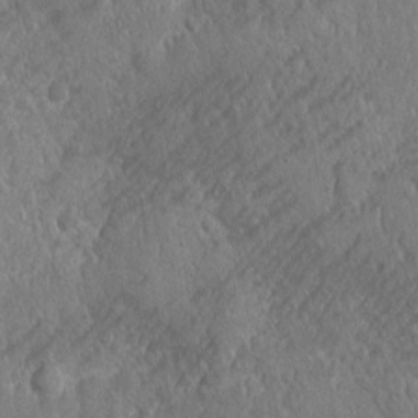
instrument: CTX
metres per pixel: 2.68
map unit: Ave
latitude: -10.4818
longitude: -120.2712
